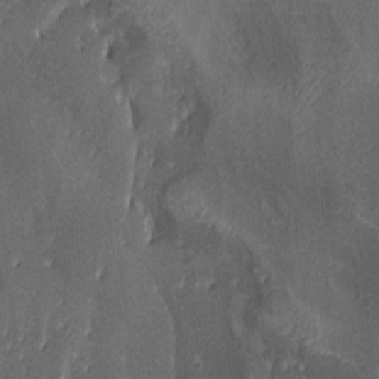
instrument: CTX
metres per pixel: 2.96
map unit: lAa
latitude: 3.1214
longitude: -115.6693
